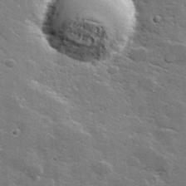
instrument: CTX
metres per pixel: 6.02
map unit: lHvf
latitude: 35.8394
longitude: -91.0081
